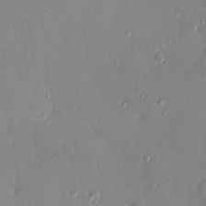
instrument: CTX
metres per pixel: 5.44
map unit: HNhu
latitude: 5.6694
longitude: 1.4644
